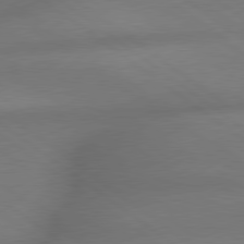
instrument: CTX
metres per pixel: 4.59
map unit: lApd
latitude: 79.4805
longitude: -167.8583
